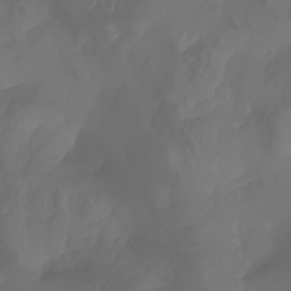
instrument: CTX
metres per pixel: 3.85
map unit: Aa
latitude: -7.8800
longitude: -79.5938
